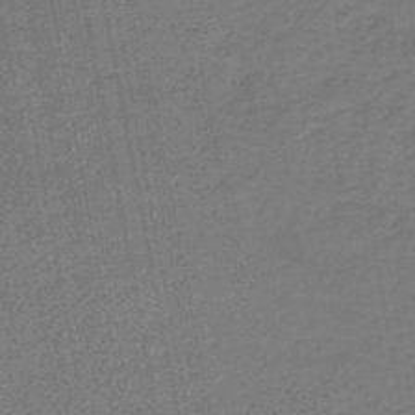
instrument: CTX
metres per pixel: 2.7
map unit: HNb
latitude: -47.8989
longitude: -38.9325
